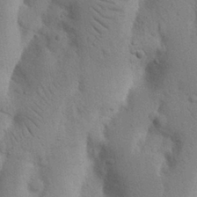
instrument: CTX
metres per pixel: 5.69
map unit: Nhu
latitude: 17.1970
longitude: -75.7261
